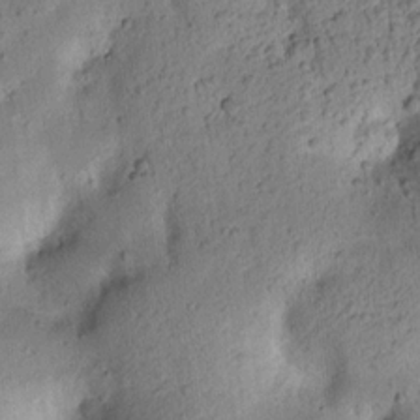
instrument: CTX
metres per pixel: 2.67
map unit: lAvf
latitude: 8.1011
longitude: 165.1809
